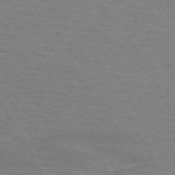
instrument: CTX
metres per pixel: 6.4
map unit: lApd
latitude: 71.7449
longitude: -55.5938
